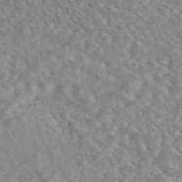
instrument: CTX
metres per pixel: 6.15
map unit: eAb
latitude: 44.7246
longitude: 115.0486
